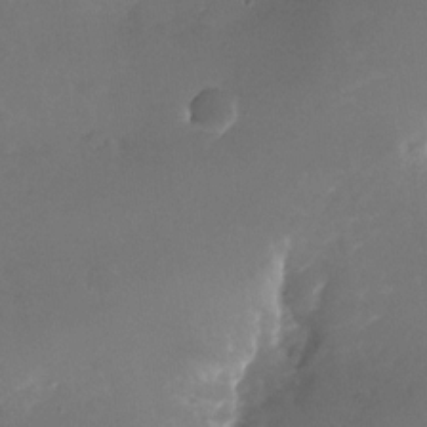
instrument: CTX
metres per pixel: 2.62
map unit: Nhu
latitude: -26.1605
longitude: -73.1215
